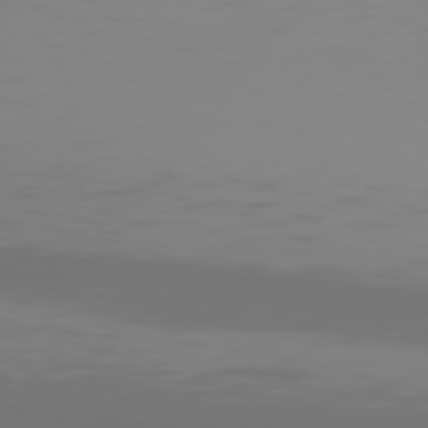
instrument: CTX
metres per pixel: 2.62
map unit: Hpe
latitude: 77.9528
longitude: -142.6680
